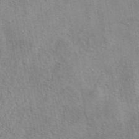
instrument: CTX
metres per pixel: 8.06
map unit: eAb
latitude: 42.5924
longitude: 107.6155
